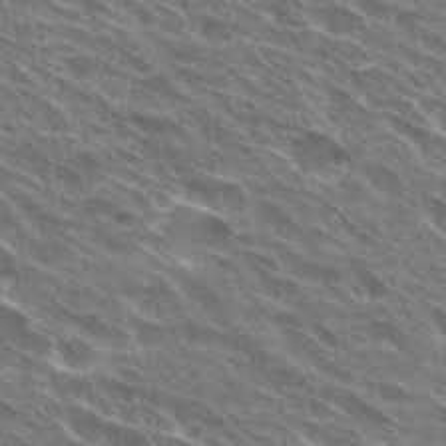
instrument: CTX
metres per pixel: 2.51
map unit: Hto
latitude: 30.1200
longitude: -44.6679
